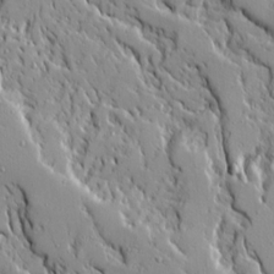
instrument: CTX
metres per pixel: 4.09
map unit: Ave
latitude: 14.5735
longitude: -130.7058
